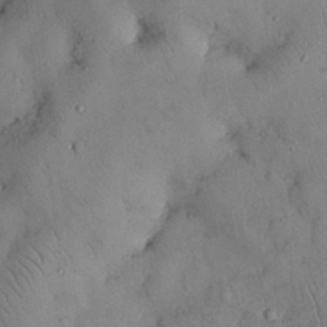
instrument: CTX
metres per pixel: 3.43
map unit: Nhu
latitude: 28.2711
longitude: -70.9514
